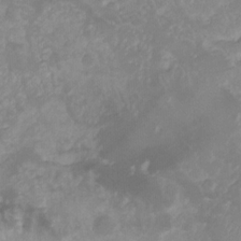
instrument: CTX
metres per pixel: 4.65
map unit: Ht
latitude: -9.1998
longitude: -39.3104
